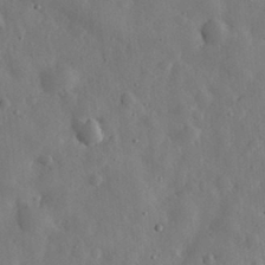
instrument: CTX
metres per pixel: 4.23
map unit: eHh
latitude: 29.8961
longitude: -77.6127
